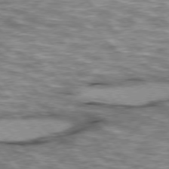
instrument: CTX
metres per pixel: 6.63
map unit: lApd
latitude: 76.0633
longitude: -49.1781
